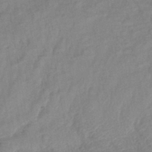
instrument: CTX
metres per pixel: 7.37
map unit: eHb
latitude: -40.3873
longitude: 78.0661
